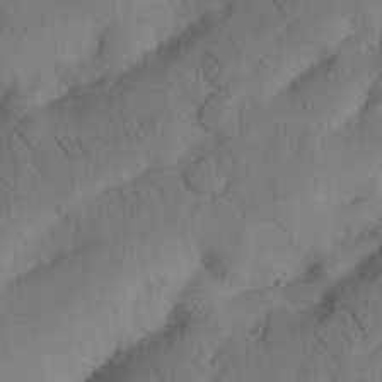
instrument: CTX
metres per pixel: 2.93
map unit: Nhu
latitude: 21.4994
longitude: -74.3845
